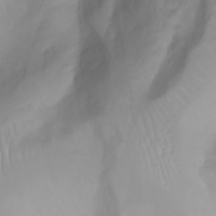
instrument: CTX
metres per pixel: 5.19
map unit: Nhu
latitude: -4.9730
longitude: -80.0633
